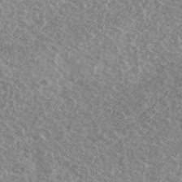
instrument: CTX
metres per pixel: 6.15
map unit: Ave
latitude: 39.5371
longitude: -110.0822
